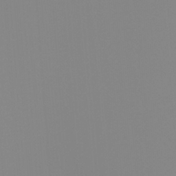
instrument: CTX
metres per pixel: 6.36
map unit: Ht
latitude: -13.3699
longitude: -51.1025
